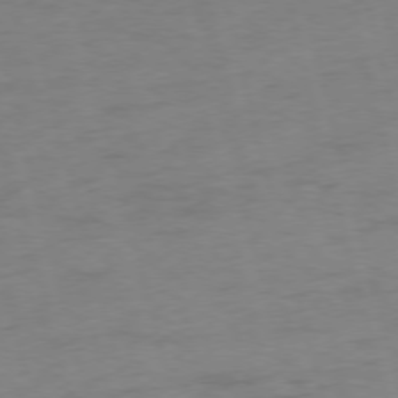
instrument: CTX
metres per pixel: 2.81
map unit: Ap
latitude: -75.1243
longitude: -73.9339
